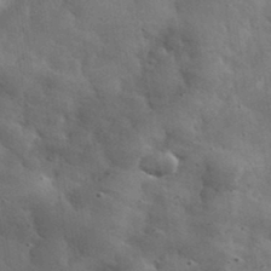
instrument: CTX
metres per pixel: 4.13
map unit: eHh
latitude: 33.9528
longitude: -69.9717
